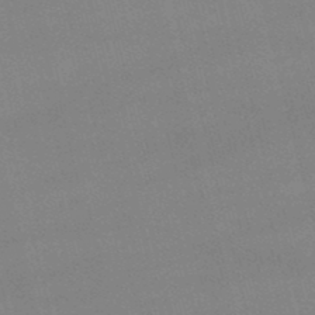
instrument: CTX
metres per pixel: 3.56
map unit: lHb
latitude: -48.0094
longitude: 63.2942
